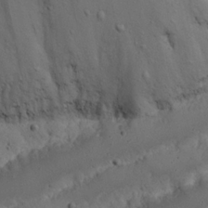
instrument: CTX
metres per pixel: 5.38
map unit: Nhu
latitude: 21.7072
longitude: -72.1389
